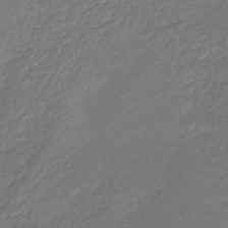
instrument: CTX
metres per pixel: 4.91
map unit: lHb
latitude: -43.6721
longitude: 79.6344
